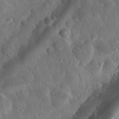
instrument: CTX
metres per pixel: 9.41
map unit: eHh
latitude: 33.1592
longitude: -78.5924
